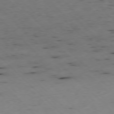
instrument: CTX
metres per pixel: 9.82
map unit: Ap
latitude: -77.7667
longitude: -61.2726
